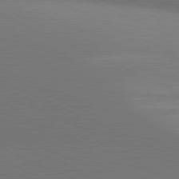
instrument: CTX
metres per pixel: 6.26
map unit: lApd
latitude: 81.2159
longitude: 144.0472
